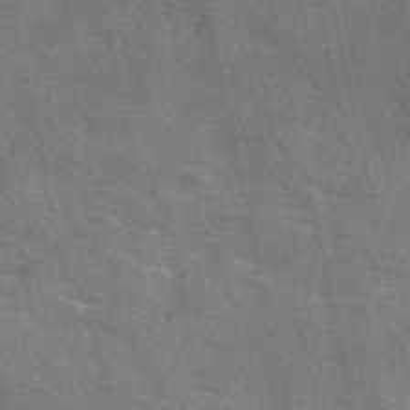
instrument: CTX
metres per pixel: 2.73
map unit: eAb
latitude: 50.6679
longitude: 113.8611
